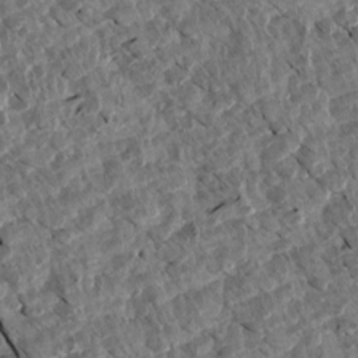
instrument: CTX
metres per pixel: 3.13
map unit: Aa
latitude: 14.1956
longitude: -140.9702
